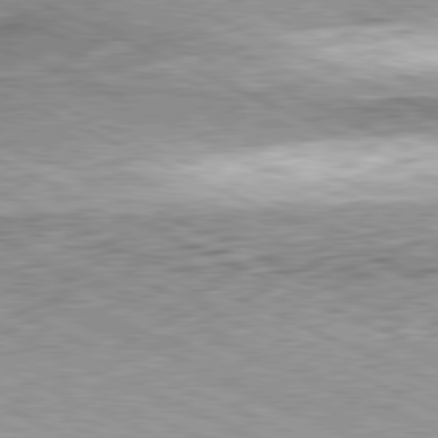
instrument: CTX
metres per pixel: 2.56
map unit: Hpe
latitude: -81.6533
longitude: 10.7274
